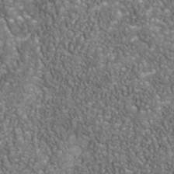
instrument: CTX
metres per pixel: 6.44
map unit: Nhu
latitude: -40.2550
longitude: -85.0270
